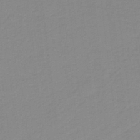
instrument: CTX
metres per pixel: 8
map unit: HNb
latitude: -36.7274
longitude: 56.1606
